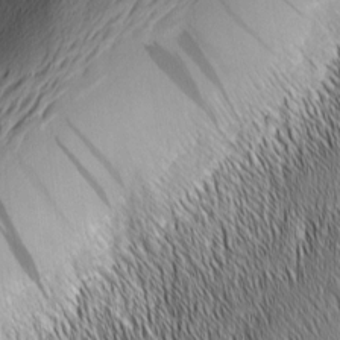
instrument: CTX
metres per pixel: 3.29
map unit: Nhu
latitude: -6.5762
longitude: -151.9339
